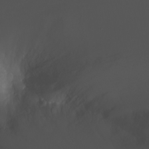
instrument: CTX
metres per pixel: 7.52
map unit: Nhu
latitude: -7.3320
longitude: -74.5546
